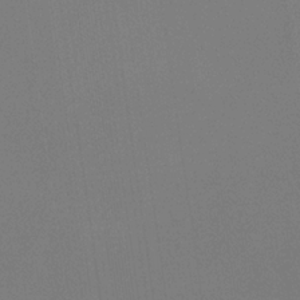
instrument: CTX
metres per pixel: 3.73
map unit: eHb
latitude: -30.2550
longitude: 69.7855
